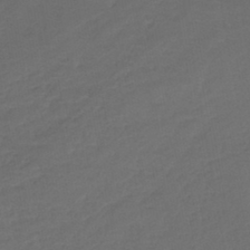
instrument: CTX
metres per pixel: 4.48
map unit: lHb
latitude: -42.8785
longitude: 76.5385
